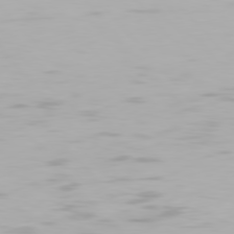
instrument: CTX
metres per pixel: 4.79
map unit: Hpe
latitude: 77.6127
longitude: -165.7639
